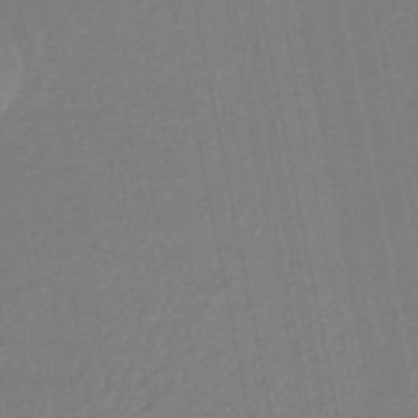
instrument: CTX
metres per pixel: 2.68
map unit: eHb
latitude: -45.3132
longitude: 87.5588
